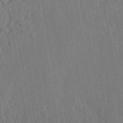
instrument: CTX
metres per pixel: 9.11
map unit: Htu
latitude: -4.1983
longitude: -177.4804
